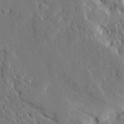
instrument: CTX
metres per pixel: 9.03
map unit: Ave
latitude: 14.5924
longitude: -139.6505
